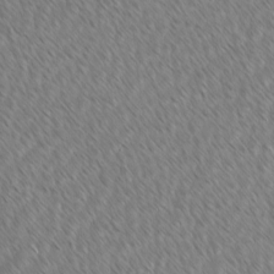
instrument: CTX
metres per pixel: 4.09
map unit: lAvf
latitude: -1.5211
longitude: -114.1766
